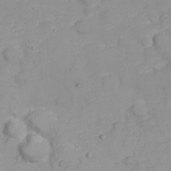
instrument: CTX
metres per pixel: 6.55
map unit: Nhu
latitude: 23.1970
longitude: -61.2159
